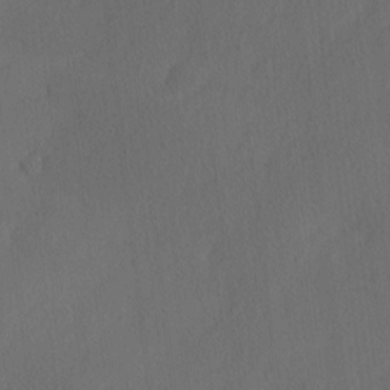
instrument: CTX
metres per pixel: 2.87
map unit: Ave
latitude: 0.0255
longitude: -113.5938
